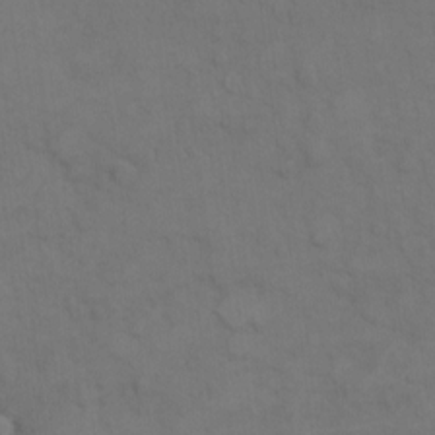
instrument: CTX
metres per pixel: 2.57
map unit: Hto
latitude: 7.1025
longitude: -60.8758
